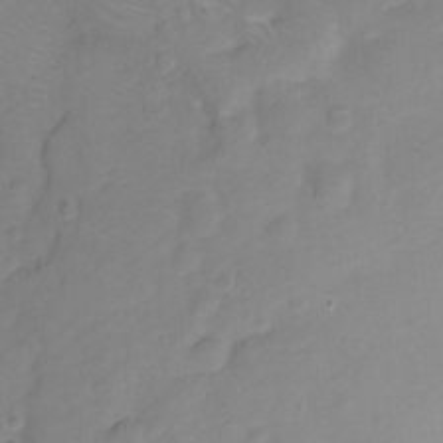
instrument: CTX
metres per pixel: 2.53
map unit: Hto
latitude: -11.3321
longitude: -39.8394
